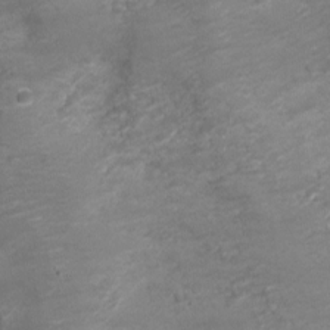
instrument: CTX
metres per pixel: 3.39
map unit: Nve
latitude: -20.5762
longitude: 104.2172
